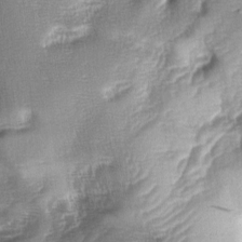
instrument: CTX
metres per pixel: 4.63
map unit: lAa
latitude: -4.6140
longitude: -127.5182
